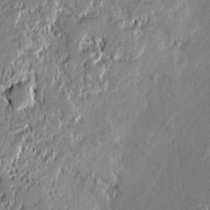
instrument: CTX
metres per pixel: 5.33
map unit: lAvf
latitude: -0.0661
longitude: -108.4034
